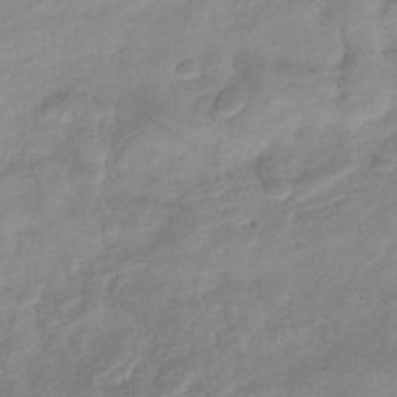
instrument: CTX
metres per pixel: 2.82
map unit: eHb
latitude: -36.6140
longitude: 75.4644
